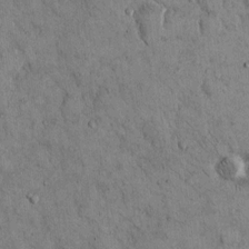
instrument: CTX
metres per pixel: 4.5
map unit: Hto
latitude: 12.9892
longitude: -59.9339
